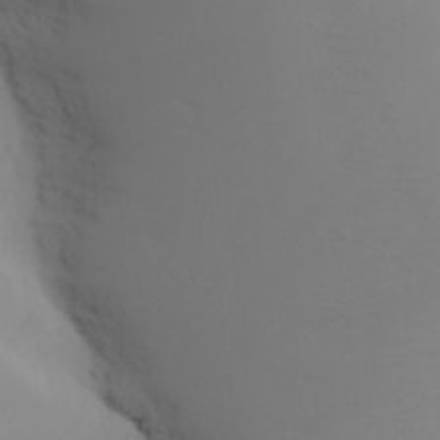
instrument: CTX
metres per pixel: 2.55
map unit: eHh
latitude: -7.8422
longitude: -70.1956
